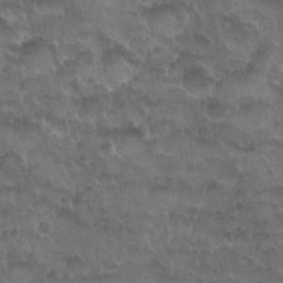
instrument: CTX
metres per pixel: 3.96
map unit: Nhu
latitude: 26.9325
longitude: -53.6505
